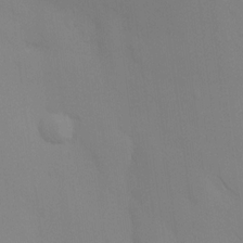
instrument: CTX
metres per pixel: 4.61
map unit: HNhu
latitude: 14.2712
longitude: 12.9731
